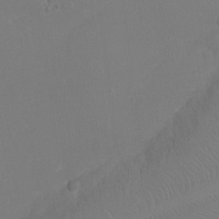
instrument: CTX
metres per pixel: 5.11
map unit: Ht
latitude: -5.7477
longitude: -24.9702
